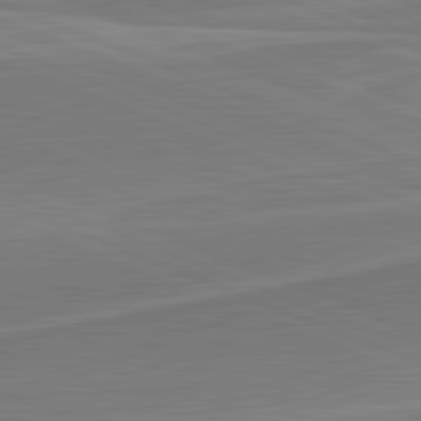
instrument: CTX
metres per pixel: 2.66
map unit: lApd
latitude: 82.0255
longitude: 141.1431
